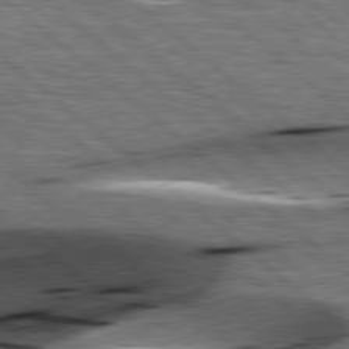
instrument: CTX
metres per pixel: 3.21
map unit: lApd
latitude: 78.7624
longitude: -52.2334
